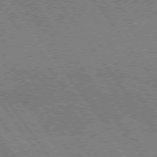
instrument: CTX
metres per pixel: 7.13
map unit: lApd
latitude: 74.8002
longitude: -80.8947
